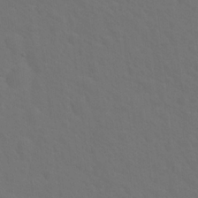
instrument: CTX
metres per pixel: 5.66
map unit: Hto
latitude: 19.3292
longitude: -39.7072
